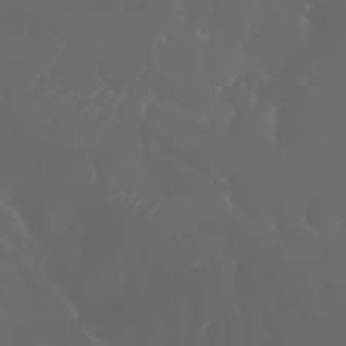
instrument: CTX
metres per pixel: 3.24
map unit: Htu
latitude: -1.4266
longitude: -75.9150
